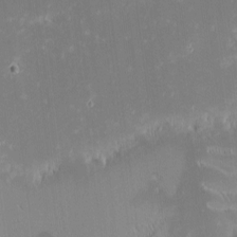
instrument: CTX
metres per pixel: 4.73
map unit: eHh
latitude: -2.4062
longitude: -86.5923
